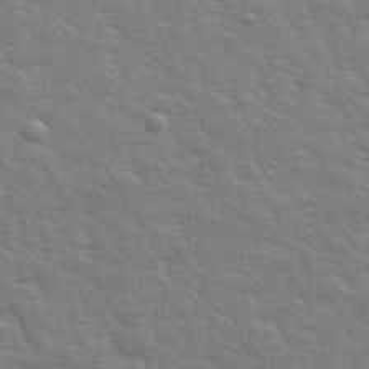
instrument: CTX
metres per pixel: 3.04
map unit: eHh
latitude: 35.5371
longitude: -80.7246
